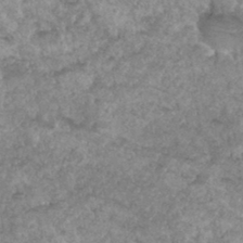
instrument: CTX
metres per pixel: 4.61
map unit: Hto
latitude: 34.2333
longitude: -49.5938
